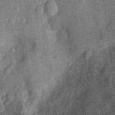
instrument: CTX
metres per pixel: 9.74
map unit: Nhu
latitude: -12.5763
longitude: -23.4237
